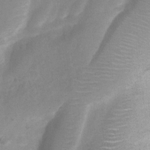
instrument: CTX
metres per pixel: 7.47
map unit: Nhu
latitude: 7.3482
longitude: -22.9703
